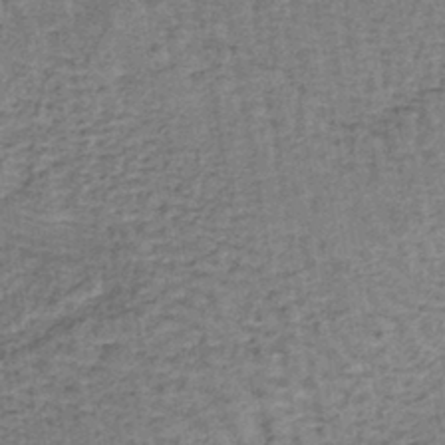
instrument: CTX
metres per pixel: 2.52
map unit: lHb
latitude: -40.4251
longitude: 62.7085
